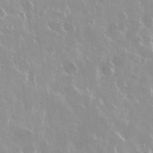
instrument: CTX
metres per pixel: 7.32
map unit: Nhu
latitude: 28.8569
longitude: -61.0836
